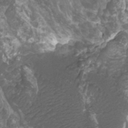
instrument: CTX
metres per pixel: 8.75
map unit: Htu
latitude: -10.8408
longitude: -74.2145
